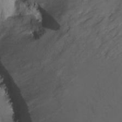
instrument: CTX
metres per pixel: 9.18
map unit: Nhu
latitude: -15.8234
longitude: -53.1025
